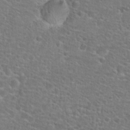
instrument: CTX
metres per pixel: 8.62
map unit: Hto
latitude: 25.8016
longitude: -48.8569
